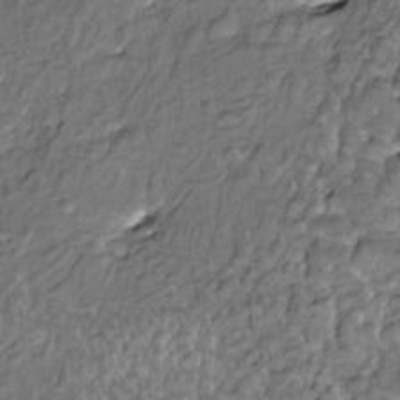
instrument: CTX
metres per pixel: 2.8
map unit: HNhu
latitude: 3.3670
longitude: 8.5952
